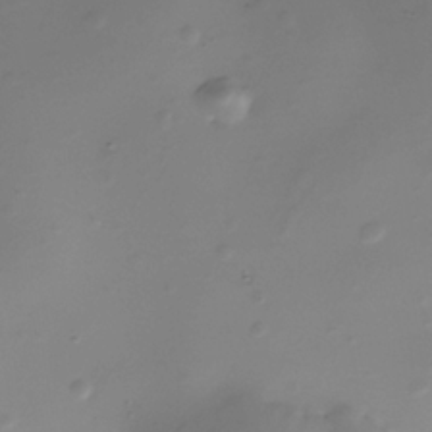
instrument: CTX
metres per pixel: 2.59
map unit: Nhe
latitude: -35.3888
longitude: -117.5938
